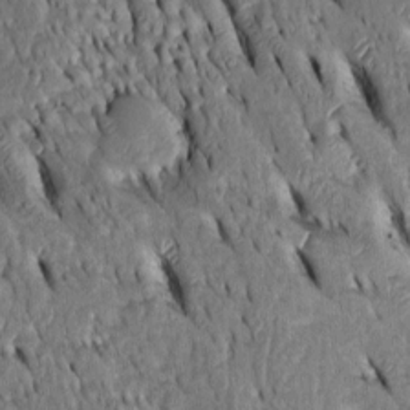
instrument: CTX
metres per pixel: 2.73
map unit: Htu
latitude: -3.4265
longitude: 151.1053
